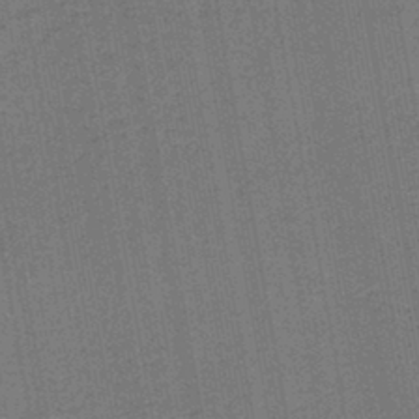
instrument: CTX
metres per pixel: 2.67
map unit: lHb
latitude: -43.0486
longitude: 63.2376
